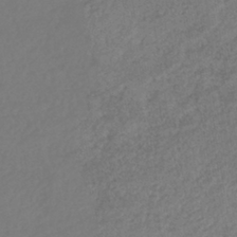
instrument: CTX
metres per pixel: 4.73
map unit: lHb
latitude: -39.1242
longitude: 68.4629
